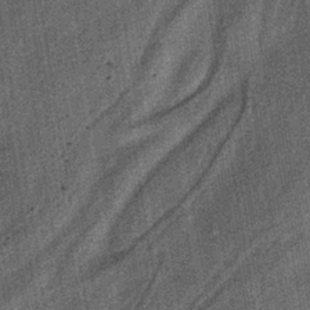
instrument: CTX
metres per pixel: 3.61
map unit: lHb
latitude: -37.8989
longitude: 64.2362
